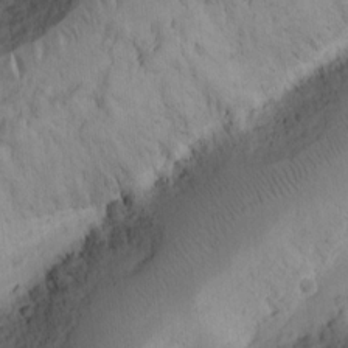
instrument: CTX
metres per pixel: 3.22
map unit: Ht
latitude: 10.3278
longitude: -74.5924
